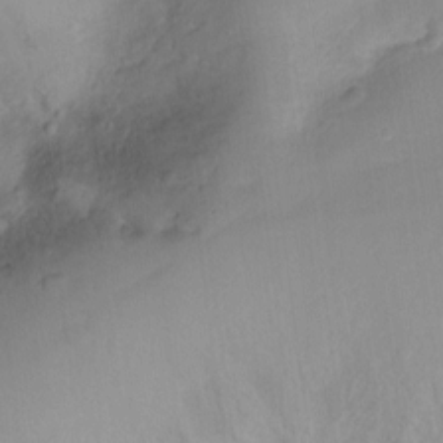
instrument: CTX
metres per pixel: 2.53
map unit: Nhu
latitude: -12.1228
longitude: -38.4601
